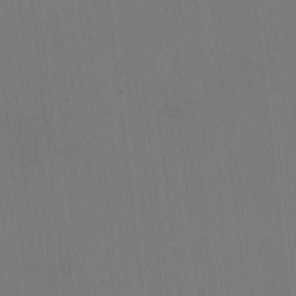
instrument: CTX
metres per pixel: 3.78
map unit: HNhu
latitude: 5.9717
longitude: 4.2361
